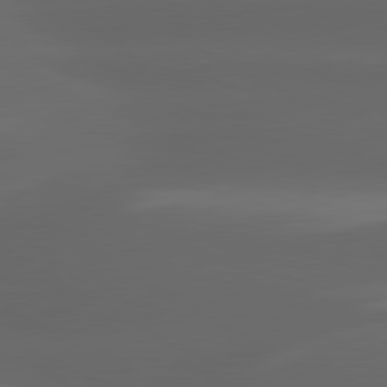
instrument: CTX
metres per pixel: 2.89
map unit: lApd
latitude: 80.4223
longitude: -145.2159
